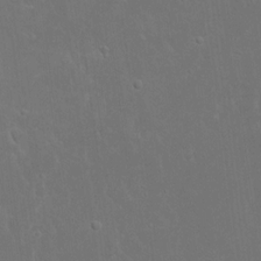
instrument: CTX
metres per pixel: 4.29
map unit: eHh
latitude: 16.6679
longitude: -72.3090
